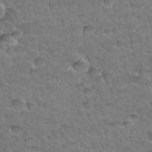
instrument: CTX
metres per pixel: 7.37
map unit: Hto
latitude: 34.6490
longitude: -46.8002
